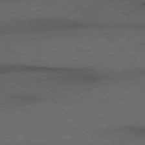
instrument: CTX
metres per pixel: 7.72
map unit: Hpe
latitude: 76.6679
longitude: -156.7246
